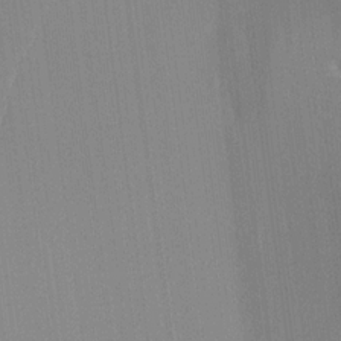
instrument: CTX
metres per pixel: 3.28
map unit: lHvf
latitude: 18.4979
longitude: -112.5168
